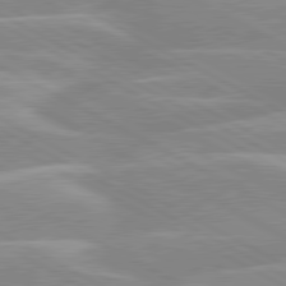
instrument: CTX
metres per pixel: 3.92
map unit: lApd
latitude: 80.3656
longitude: -124.6490
